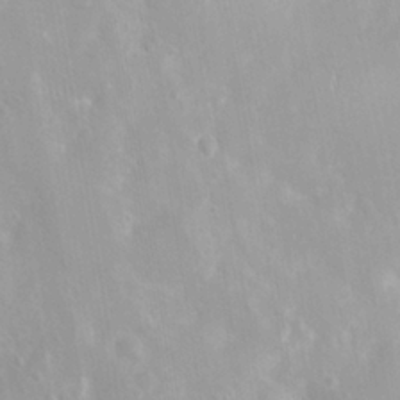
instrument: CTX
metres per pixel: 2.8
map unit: Nhu
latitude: 7.9150
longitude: -21.2726
